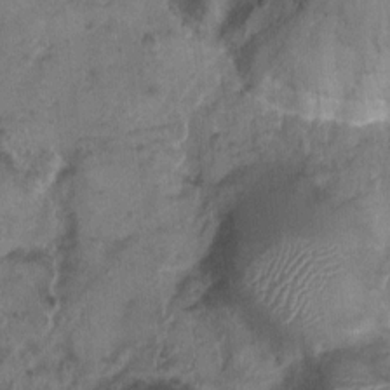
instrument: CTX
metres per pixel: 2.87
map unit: Nhu
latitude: 3.3481
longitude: -14.7436
